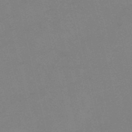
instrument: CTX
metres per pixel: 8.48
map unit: HNb
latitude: -52.6140
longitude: -45.6883
